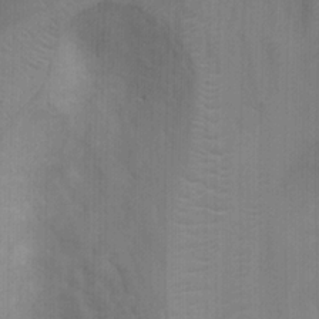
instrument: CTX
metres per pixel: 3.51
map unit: Ht
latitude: 0.3089
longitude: -32.3278
